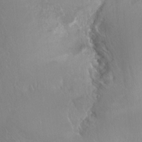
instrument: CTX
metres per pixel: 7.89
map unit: Hto
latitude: -7.8989
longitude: -46.3279
